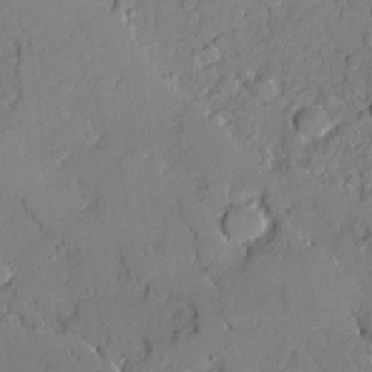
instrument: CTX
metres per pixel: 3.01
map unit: Ave
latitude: 18.5923
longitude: -128.7435
